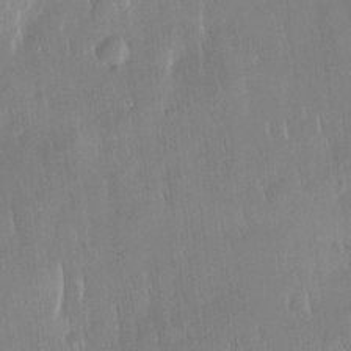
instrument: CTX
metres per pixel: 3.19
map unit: Htu
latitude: -5.2376
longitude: 173.8422
